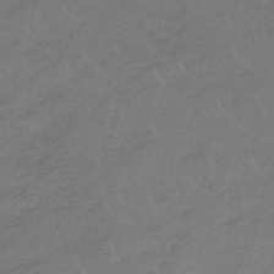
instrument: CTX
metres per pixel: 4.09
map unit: lHb
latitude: -45.0675
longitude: 67.9556
